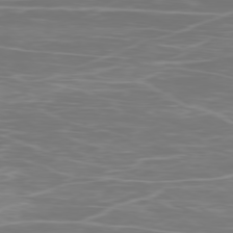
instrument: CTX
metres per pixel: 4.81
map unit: Ap
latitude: -78.7652
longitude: -93.9717
